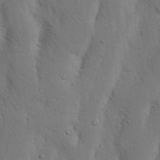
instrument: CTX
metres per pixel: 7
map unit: Nhu
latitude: 19.0269
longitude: -75.4238
